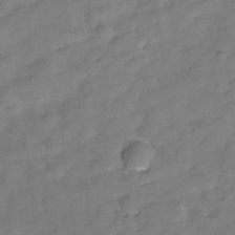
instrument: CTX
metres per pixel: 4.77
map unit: Hve
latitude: -29.7289
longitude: 93.2187
